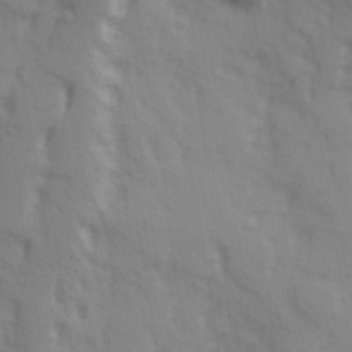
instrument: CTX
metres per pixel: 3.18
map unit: Hve
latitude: 32.8758
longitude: 150.1228
